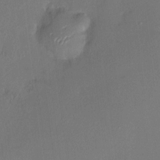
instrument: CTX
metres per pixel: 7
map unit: HNhu
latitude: 7.1025
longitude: 1.7100
